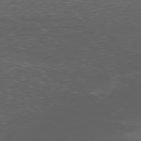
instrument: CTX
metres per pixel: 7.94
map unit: Ap
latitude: -76.9353
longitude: -67.4426
